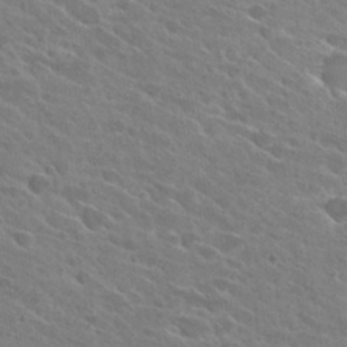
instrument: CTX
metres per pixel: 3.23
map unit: Hto
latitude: 26.3656
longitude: -41.5182
